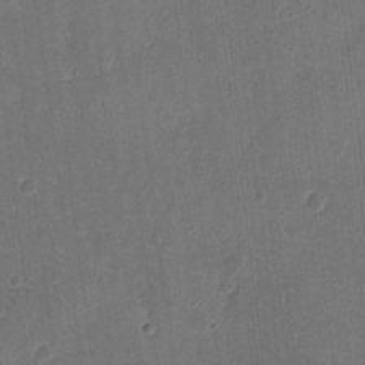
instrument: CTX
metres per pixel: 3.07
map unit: eHh
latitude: 8.9136
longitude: -73.1593
